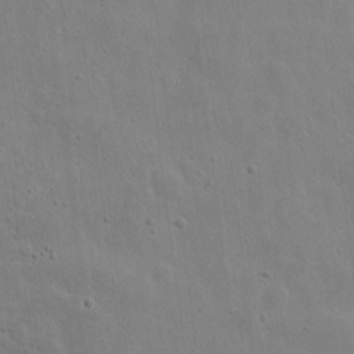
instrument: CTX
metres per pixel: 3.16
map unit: eHh
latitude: 9.3104
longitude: -72.8002
